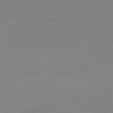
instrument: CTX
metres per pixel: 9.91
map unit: Ap
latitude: -78.3684
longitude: -66.9513
